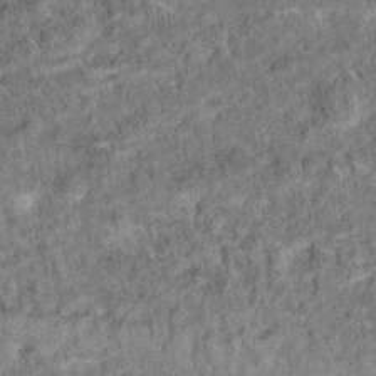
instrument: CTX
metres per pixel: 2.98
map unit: Ht
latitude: 10.4034
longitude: -39.3671
